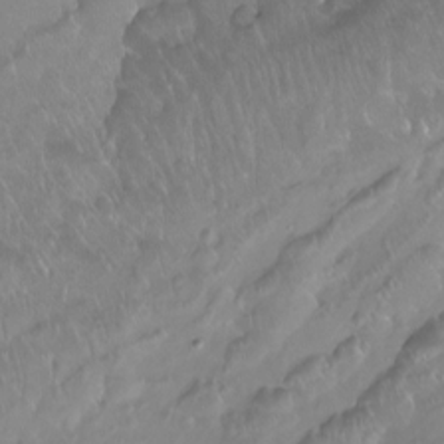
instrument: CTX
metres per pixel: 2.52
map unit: Ht
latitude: -15.4833
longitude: -43.7828
